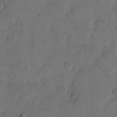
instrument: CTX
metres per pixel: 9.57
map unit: eHh
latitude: 12.8380
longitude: -65.9150
